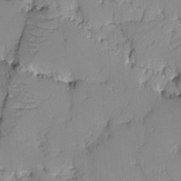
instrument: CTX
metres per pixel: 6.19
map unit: Ave
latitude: -9.5966
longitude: -117.1025
